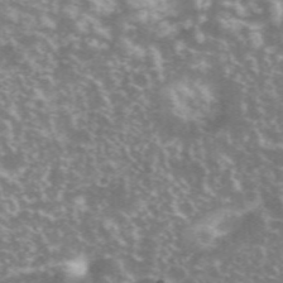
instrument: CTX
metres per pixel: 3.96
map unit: eHh
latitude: 35.7071
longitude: -59.8017
